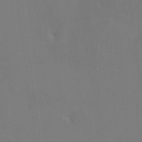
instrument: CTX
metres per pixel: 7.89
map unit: HNhu
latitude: 7.2159
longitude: 4.3495
